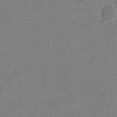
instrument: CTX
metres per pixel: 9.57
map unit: Aa
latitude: 20.5735
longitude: -140.7813
